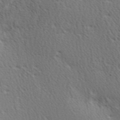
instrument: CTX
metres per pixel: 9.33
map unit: Ave
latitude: 10.2523
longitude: -107.1592
